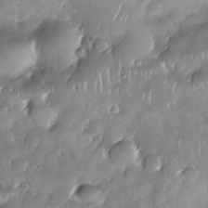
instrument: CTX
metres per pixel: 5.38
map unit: Nhe
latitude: -30.2361
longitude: -140.4601
